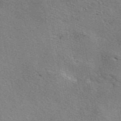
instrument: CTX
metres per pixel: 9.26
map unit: eAb
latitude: 50.5923
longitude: 108.7463
